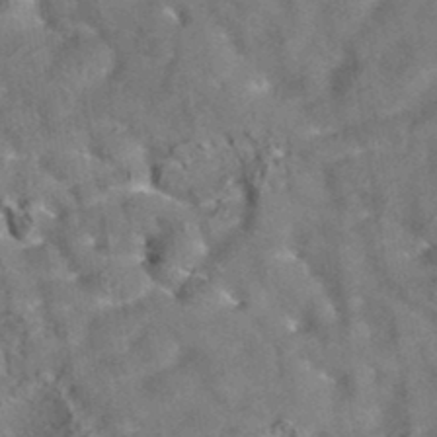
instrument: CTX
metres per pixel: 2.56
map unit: eAb
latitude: 35.0458
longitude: 111.8989
